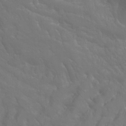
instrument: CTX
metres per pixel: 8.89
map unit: Hto
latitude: -2.9352
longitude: -35.3103
